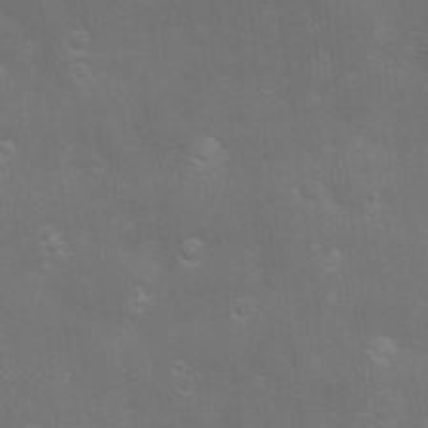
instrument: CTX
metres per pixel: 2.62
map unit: Hve
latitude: -10.6330
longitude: 174.6140
